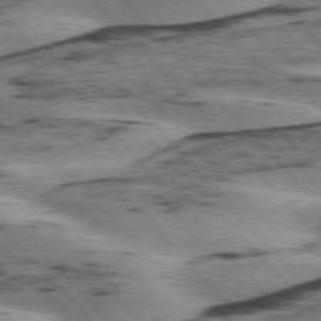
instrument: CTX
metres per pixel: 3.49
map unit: lApd
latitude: 75.7639
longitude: -78.1578
